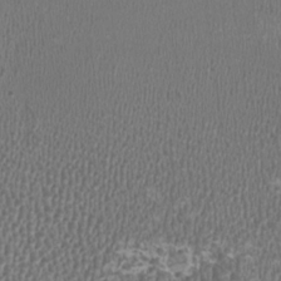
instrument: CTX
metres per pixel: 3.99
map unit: HNhu
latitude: -3.1053
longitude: -1.1214
